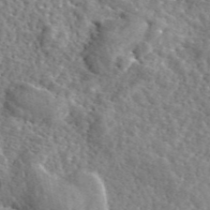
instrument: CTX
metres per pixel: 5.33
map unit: eAb
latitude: 45.6883
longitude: 111.4832
